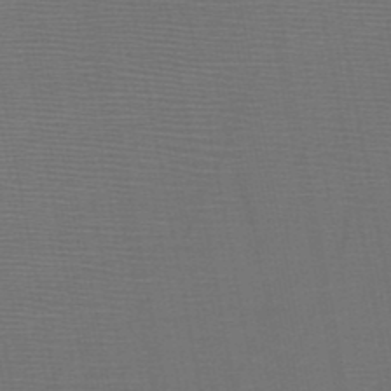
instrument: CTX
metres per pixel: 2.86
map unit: HNb
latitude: -47.7099
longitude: -40.2333
